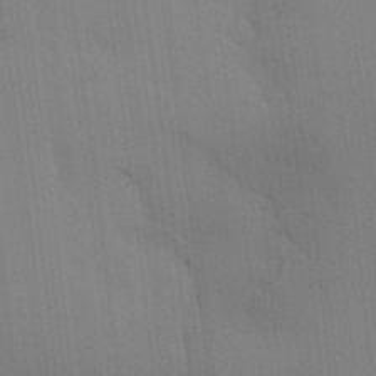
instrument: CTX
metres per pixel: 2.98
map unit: lAvf
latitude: 25.2159
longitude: -111.9717
